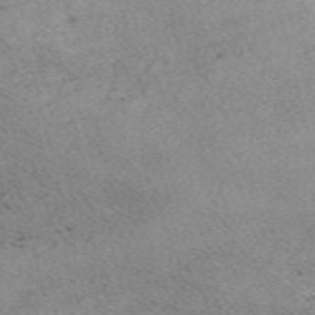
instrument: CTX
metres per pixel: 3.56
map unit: Nve
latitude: -58.7841
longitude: 65.8234
